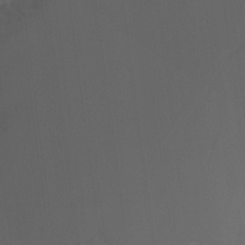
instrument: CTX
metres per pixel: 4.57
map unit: Ht
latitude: -2.9730
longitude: -28.8947
